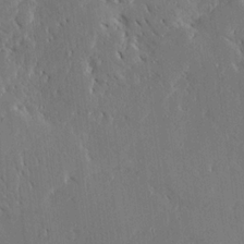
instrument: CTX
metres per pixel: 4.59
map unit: Ave
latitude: 15.7072
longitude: -139.8772
